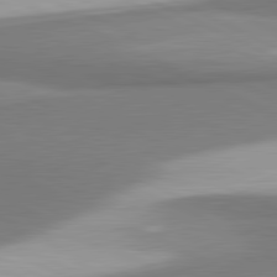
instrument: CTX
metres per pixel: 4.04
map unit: lApd
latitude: 81.3859
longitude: 167.0108
